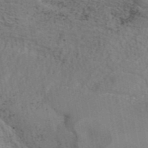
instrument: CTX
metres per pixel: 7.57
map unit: eAb
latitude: 43.1214
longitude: 106.3873
